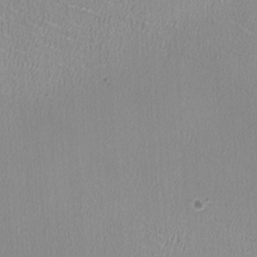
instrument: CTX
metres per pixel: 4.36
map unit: HNhu
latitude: -1.7856
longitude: -1.5938
